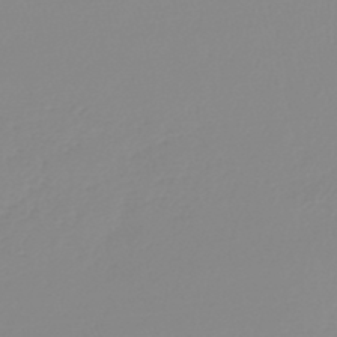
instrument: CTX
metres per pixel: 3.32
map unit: lHb
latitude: -45.0298
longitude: 56.0850
